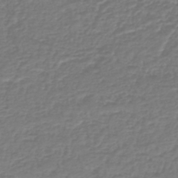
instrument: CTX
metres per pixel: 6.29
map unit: lHb
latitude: -43.7288
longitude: 70.0283
